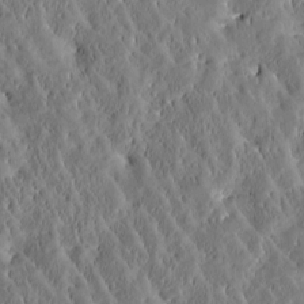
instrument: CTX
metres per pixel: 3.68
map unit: Htu
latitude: -3.4832
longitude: 174.4817
